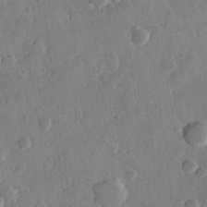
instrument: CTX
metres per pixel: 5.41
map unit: Hve
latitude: 23.2726
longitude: 149.2565
